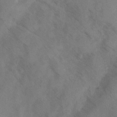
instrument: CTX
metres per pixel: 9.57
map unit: Ave
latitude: -0.1606
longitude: -111.3860
